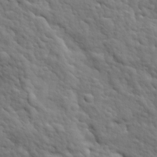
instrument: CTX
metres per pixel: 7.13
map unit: Ave
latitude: 17.6316
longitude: -132.7435
